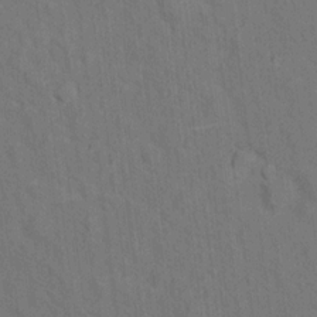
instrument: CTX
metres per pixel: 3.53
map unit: Hto
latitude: 15.4049
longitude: -36.2145
